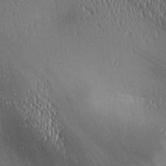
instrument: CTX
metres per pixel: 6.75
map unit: lAa
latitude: 1.5749
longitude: -116.2334
